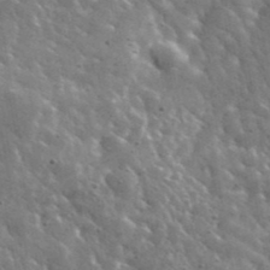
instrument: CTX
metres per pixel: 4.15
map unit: lHvf
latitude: 36.1011
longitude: -88.5546
